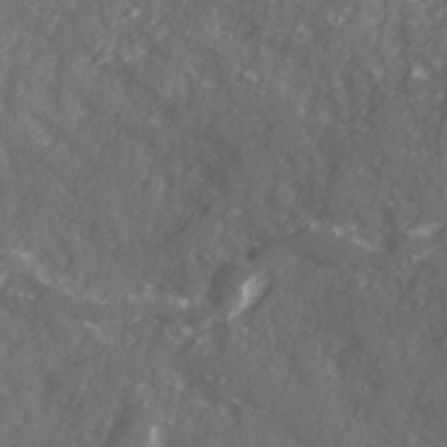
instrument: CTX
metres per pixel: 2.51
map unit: Ave
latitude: 19.4993
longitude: -130.6302
